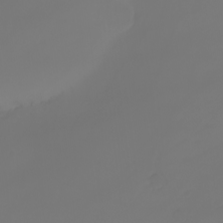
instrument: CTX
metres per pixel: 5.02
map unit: eHh
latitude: -3.3698
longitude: 19.7856
